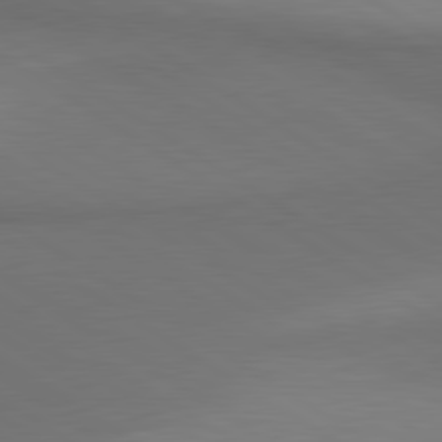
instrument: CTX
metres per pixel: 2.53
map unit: lApd
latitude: 80.7435
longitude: 160.9920
